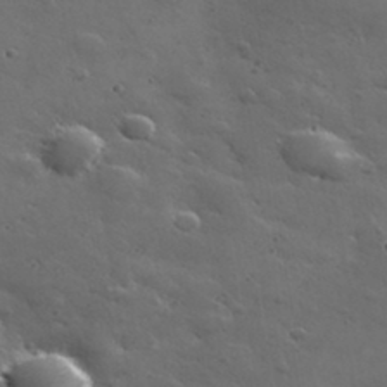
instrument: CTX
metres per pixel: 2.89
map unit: lHvf
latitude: 35.5560
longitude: -91.1970
